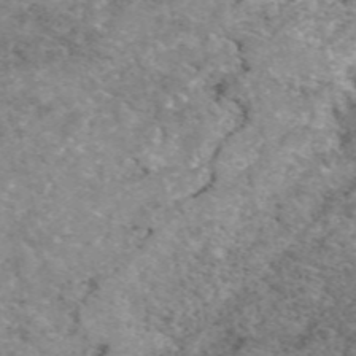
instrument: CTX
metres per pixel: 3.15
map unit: eAb
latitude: 49.2537
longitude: 111.1998
